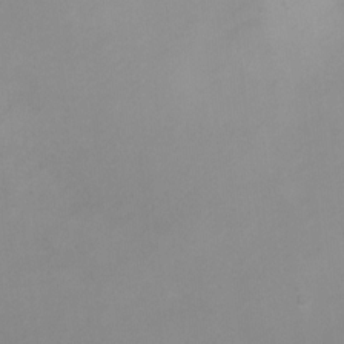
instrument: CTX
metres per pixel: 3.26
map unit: Ht
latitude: 0.2333
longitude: -35.3859
